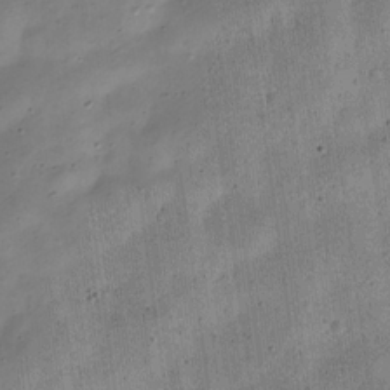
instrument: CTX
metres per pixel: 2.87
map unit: Nve
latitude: -23.5399
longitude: 106.4629
